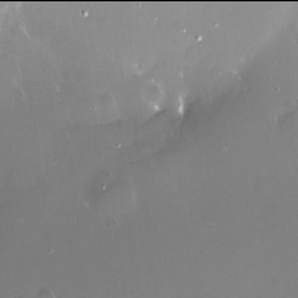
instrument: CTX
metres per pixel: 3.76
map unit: Nve
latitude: -18.0094
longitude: -60.1955
